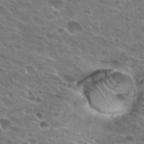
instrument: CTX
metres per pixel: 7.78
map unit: Hto
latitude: 26.5357
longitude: -43.8961
